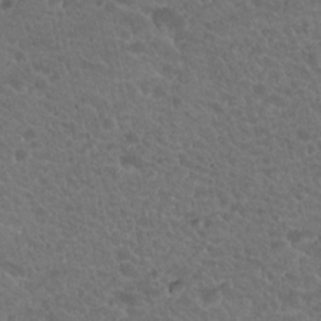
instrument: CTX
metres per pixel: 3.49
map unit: Hto
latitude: 19.6882
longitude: -34.1200
